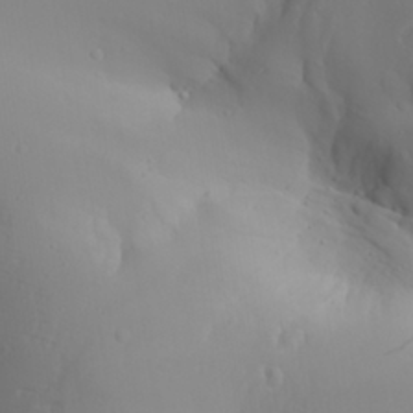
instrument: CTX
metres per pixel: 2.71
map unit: Aa
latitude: 29.8394
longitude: -132.4979
